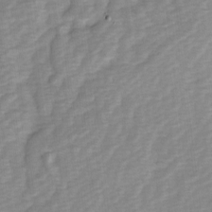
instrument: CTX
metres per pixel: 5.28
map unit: Ave
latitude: 1.1025
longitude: -112.2711
